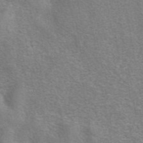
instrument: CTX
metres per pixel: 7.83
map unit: eAb
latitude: 41.4237
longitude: 105.7855
